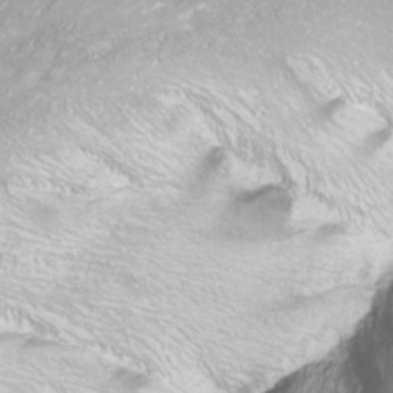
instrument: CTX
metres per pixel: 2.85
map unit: Nhu
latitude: -9.8800
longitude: -68.9513
